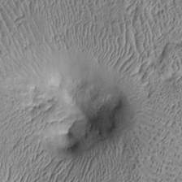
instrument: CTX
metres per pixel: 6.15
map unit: Htu
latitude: -7.0486
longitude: 156.6518
